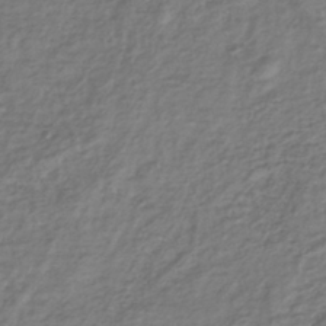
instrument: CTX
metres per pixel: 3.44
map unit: lHb
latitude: -39.1242
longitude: 71.6155
